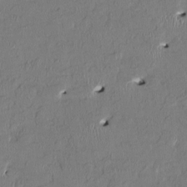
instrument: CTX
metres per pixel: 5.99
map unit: HNhu
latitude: 1.9906
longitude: -5.2159
